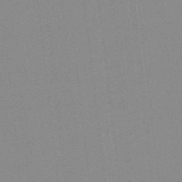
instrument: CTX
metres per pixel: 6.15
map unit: lHb
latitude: -48.5385
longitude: 81.3510
